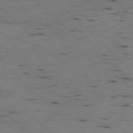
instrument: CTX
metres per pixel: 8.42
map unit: Ap
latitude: -77.4265
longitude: -89.8395
